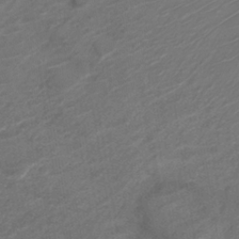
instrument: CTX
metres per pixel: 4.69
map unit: Nve
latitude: -19.5399
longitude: 106.8597
